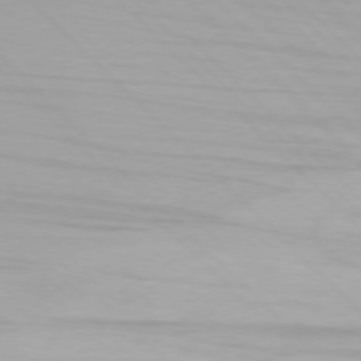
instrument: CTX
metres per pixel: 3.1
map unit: Ap
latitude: -77.2943
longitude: -79.0270
